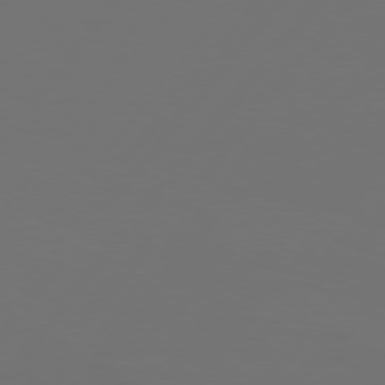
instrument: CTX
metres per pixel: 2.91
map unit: Hpe
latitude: 75.8583
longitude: -129.8394
